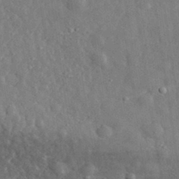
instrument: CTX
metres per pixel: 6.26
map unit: eHh
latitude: 32.8380
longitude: -77.9717
